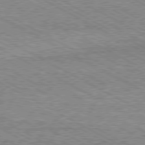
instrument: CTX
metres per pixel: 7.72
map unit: Hpe
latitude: -80.7652
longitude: 20.7274
